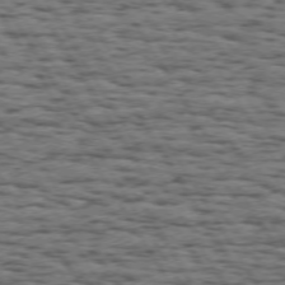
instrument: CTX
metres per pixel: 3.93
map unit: Hpe
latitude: 72.4034
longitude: -122.5546
